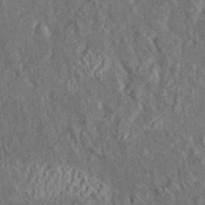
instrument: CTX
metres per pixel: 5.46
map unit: HNhu
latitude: 5.6505
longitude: 10.4062
